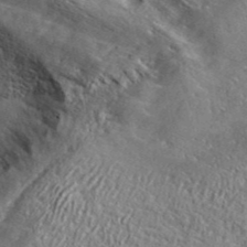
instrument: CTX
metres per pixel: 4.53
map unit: ANa
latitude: 42.6868
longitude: -88.6680
